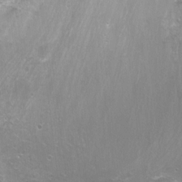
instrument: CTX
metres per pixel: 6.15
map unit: Hto
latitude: -6.7841
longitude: -44.4790
